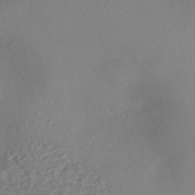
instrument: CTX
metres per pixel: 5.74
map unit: eHh
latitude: -42.2172
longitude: 122.5007
